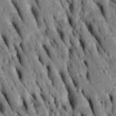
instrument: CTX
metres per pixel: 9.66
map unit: Htu
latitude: -2.2550
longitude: 150.9541
